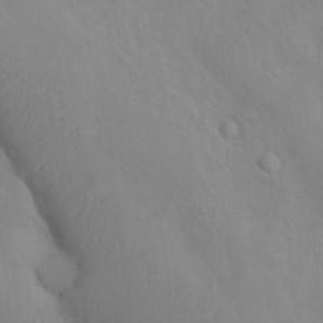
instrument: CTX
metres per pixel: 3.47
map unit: Nhu
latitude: 11.2159
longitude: -26.4979
